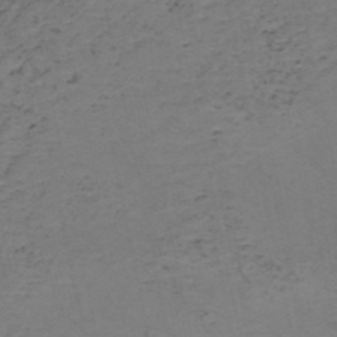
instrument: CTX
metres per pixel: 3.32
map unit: HNb
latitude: -50.8786
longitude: -51.8394
